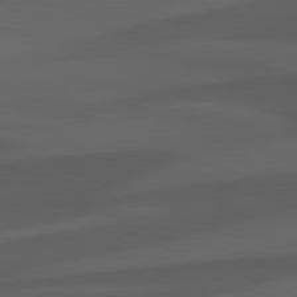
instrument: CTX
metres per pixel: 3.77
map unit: lApd
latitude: 81.9150
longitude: 127.0297
